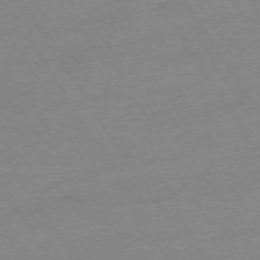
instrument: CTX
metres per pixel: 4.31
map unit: Ap
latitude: -74.0472
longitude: -81.6694
